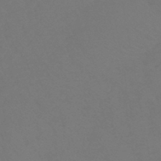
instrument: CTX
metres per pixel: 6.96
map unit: lHb
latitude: -46.6896
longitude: 65.7289
